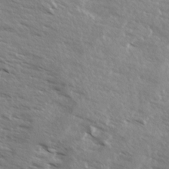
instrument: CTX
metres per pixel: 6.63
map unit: Ave
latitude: 13.2915
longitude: -101.8206
